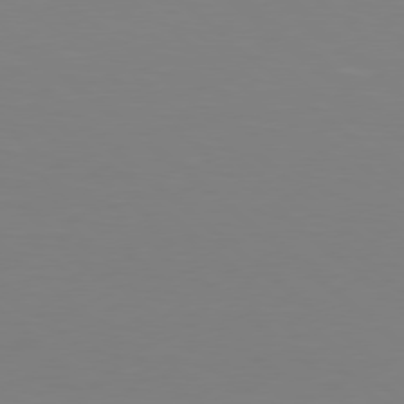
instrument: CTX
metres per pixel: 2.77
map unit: Hpe
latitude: 78.1767
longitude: -172.3656
